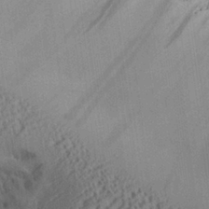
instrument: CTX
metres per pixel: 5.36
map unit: Aa
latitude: 26.1578
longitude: -134.4601
